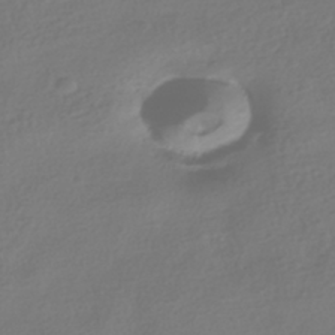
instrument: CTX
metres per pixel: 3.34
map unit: HNhu
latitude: -40.8975
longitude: 97.7856
